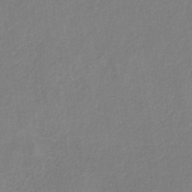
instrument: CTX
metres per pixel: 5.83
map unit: HNb
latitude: -34.2928
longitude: 55.1809
